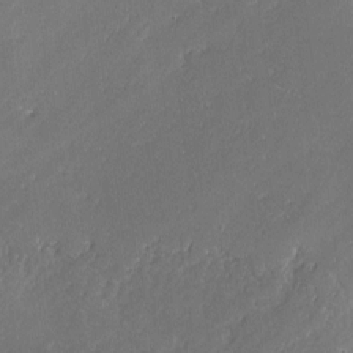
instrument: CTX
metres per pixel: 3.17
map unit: lAvf
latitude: -1.6533
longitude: -106.7624
